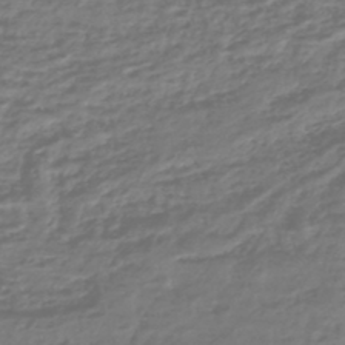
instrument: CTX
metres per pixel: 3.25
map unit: HNhu
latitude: -45.0109
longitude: 99.9178
